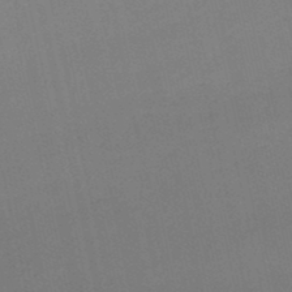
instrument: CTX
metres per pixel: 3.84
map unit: lHb
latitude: -48.4440
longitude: 63.4265
